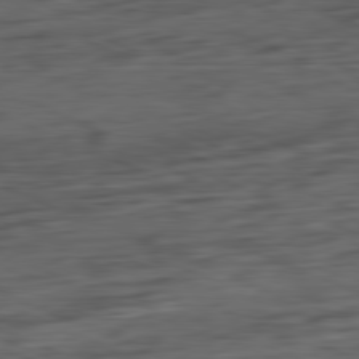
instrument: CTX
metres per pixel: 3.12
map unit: Ap
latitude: -81.5210
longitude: -81.1970
